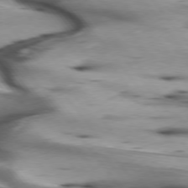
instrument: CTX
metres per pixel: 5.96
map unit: lApd
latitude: 75.8772
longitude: -64.9892
